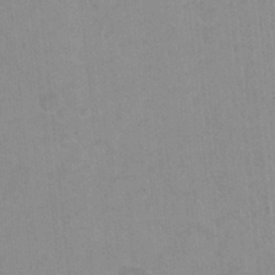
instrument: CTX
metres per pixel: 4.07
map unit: Hto
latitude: 16.3278
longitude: -34.8569
